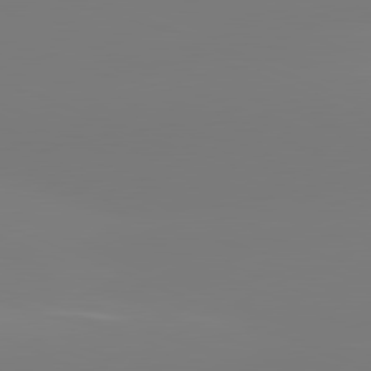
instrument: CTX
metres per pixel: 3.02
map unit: lApd
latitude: 81.4615
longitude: -159.4615
